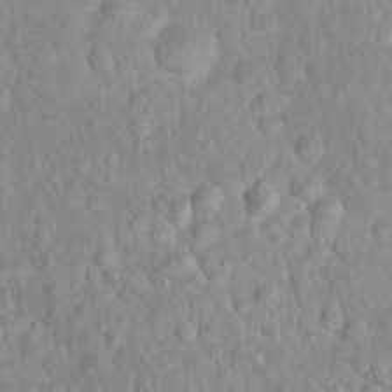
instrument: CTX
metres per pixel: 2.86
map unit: Nhu
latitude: 26.8947
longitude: -63.7828
